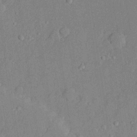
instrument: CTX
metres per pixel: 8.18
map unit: lHvf
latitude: 22.0255
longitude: 144.4251
